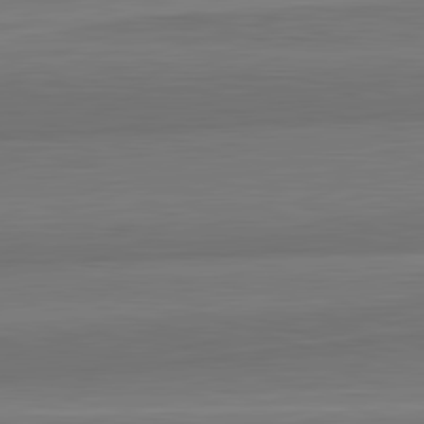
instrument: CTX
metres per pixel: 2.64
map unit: lApd
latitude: 82.4034
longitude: 168.1039
